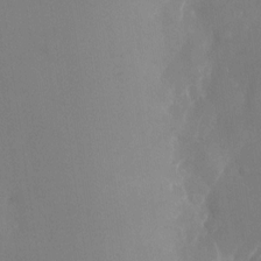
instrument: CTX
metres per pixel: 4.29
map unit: Nhu
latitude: -24.1606
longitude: -70.7246
